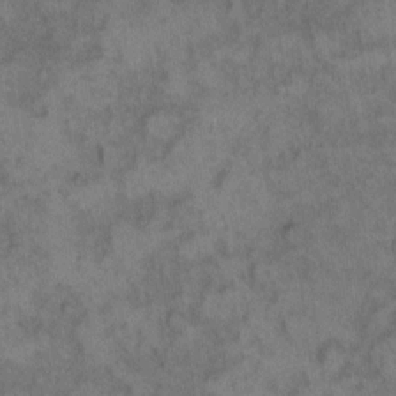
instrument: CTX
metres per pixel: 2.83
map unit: eHh
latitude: 12.0822
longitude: -64.1578
